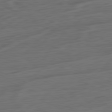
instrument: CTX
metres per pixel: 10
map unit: Ap
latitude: -81.6533
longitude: -75.9717
